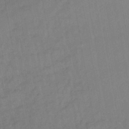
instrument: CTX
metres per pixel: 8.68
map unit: lHb
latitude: -44.8030
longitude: 73.0108
